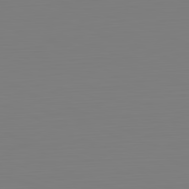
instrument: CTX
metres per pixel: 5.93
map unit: Hpe
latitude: -82.3117
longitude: 9.3698
